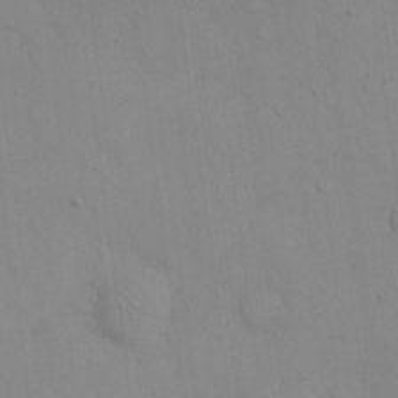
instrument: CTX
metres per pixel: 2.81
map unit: eHh
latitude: 21.3104
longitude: -61.6883
